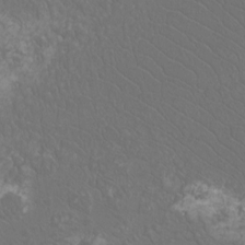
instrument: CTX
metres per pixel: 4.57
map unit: Htu
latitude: -11.8233
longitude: -72.5546
